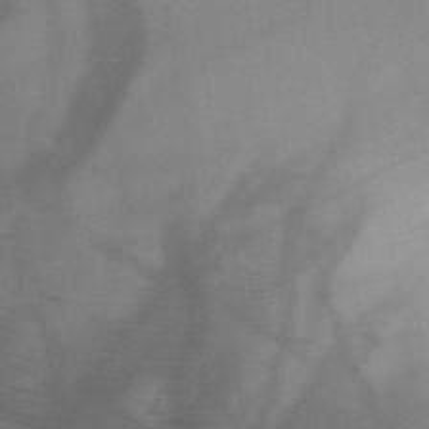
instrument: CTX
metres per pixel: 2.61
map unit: HNb
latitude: -45.8611
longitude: -41.2159
